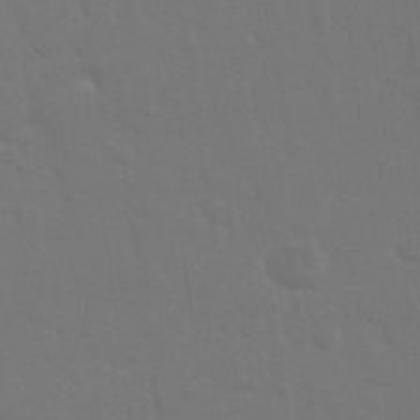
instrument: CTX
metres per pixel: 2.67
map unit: Nhu
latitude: 28.7246
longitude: -64.3845
